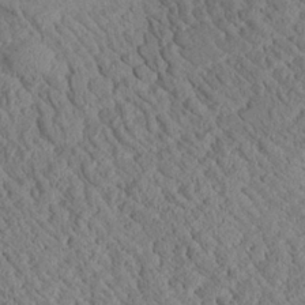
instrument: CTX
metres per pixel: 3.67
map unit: Aa
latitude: 24.6301
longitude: -133.8017
